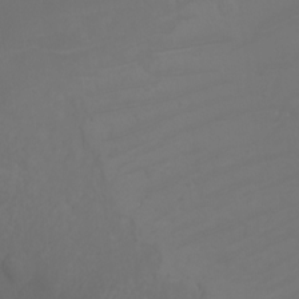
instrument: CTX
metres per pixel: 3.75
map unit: Nhu
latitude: -7.7099
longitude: -89.8773
